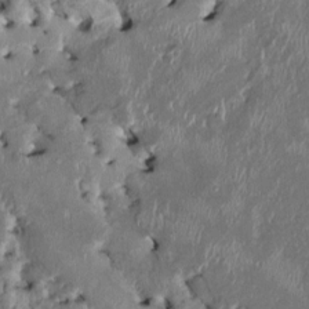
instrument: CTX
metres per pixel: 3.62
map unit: HNhu
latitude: 2.8947
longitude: -5.6505
